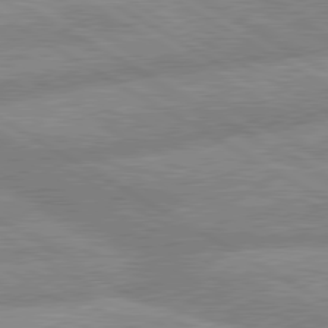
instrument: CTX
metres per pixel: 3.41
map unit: lApd
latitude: 80.1578
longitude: -166.0633
